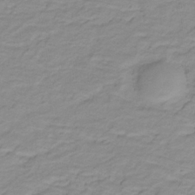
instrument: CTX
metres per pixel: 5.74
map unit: lHb
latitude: -31.9745
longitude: 65.6155
